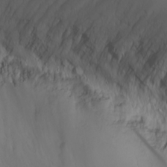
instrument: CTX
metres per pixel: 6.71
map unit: Nhu
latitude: -6.7841
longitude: -81.4993
